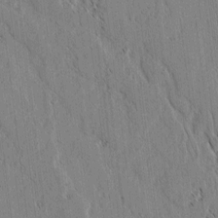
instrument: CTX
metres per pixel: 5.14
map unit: lAvf
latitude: 1.7638
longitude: -106.3278
